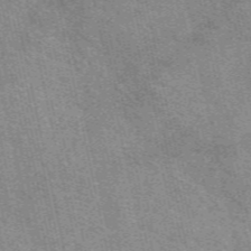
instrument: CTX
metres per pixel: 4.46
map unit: eAb
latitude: 51.1214
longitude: 107.4266
